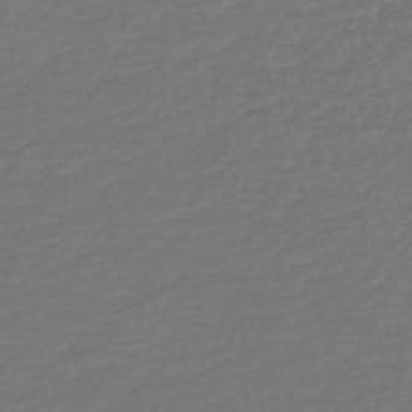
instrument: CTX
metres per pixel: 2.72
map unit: HNb
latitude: -47.1998
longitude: 54.9920
